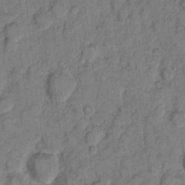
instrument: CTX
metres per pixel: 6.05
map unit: eHh
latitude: 7.7261
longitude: -64.3278
